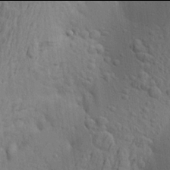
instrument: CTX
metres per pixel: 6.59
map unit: Aa
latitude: 21.9906
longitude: -149.2726
